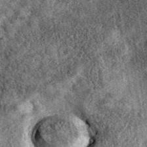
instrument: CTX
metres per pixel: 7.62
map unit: eAb
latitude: 39.5371
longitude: 109.0108
